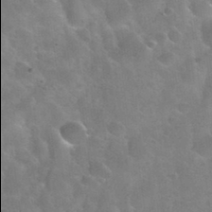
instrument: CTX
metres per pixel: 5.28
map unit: Nhu
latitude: 31.3860
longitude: -53.9906
